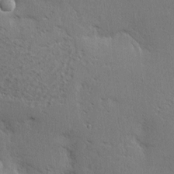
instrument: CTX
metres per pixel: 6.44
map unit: eHh
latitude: 2.3467
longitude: -78.0444
